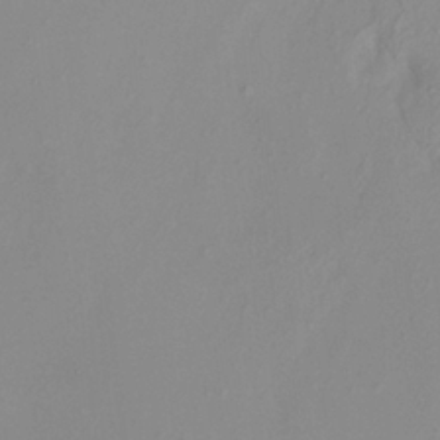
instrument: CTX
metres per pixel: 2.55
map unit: HNhu
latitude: 8.1011
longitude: -1.5938
